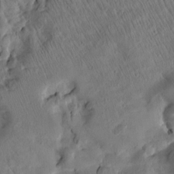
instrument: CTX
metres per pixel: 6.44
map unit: Htu
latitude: 2.9891
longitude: 178.8975
